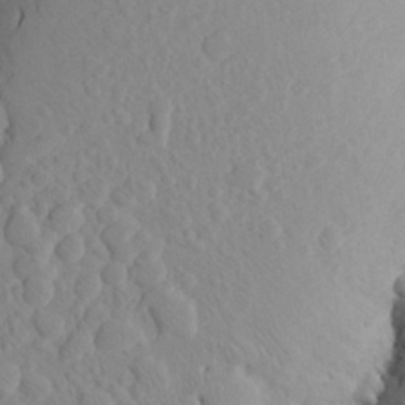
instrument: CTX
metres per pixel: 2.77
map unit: Aa
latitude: 24.0444
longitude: -145.7260
